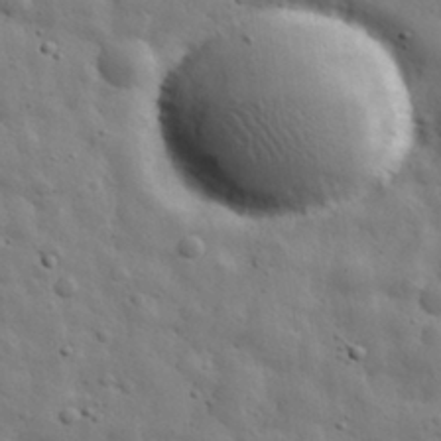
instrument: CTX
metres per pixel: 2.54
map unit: eHh
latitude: 31.3293
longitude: -73.6694
